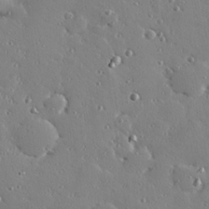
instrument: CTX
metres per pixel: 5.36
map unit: Hve
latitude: 26.5168
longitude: -92.9513
